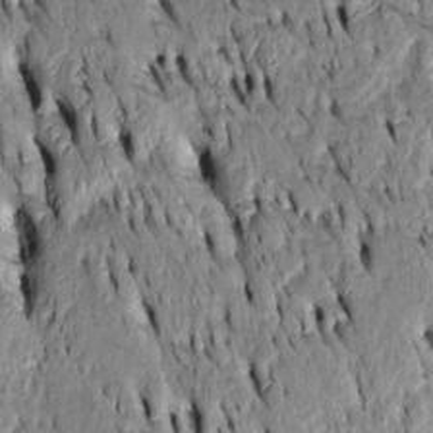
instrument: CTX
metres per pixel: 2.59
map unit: Htu
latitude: -3.8044
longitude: 151.2753
